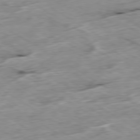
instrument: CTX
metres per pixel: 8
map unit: Ap
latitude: -79.7855
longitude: -88.6869
